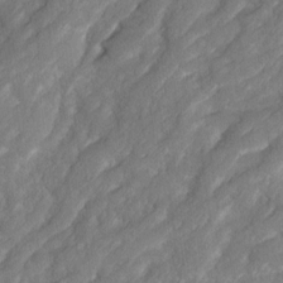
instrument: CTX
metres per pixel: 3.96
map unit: Ave
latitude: 16.6302
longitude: -134.9136
